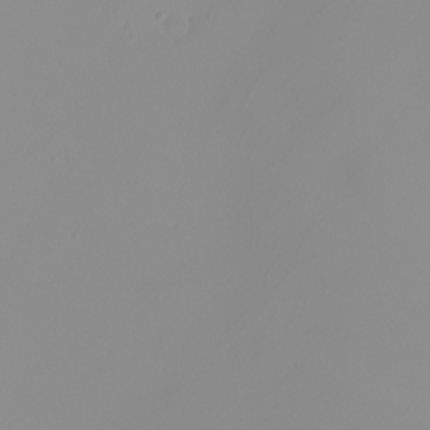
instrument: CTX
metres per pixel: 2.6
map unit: Nhu
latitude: -8.4818
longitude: -95.4049
